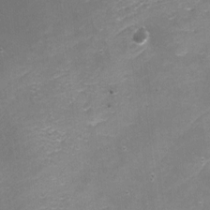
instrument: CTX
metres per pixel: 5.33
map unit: Nhe
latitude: -19.9745
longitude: 144.3306
